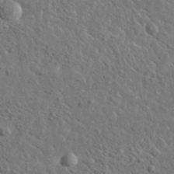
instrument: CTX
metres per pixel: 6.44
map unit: lHvf
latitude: 36.5546
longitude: -88.1956
